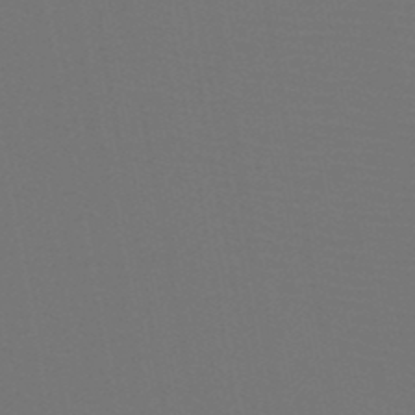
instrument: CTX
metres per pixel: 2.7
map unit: HNb
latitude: -47.6722
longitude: -42.8002
